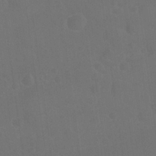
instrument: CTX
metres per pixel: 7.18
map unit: Nhu
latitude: 26.0255
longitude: -51.8583
